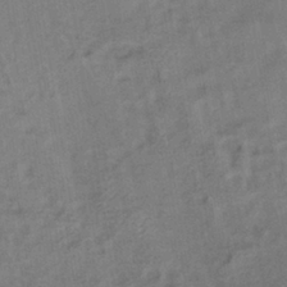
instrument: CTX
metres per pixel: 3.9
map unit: lHb
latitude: -37.8611
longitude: 71.1809
